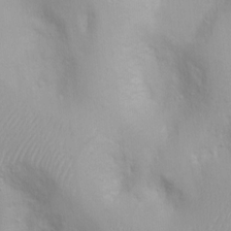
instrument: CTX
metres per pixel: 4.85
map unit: Ht
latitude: 3.7638
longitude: -22.5168
